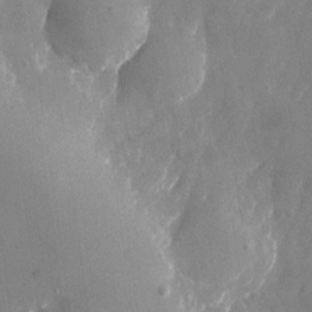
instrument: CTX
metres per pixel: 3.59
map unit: Nhu
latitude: -25.2376
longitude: -70.5923
